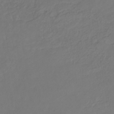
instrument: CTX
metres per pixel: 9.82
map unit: eHb
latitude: -30.3306
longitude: 65.4833
